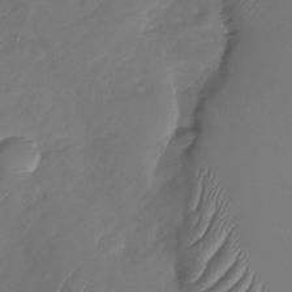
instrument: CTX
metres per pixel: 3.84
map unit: Nhu
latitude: -30.1606
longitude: -59.2915
